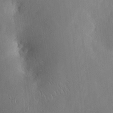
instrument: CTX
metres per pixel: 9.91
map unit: eHh
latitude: 9.5182
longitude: -71.0647
